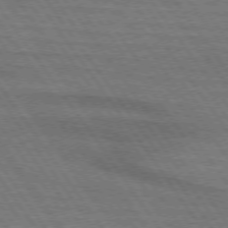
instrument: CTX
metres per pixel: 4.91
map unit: lApd
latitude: 73.9151
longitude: -63.9906
